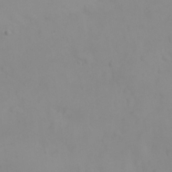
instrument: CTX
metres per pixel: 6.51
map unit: eHh
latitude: 25.1970
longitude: -64.1767
